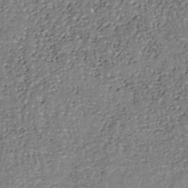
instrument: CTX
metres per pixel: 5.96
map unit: Nhu
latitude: -39.5966
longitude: -80.8947
